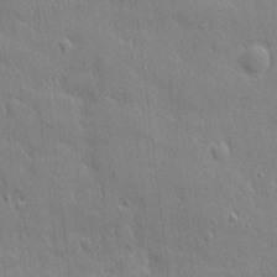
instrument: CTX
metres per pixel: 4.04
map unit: eHh
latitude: 3.7260
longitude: -75.4049
